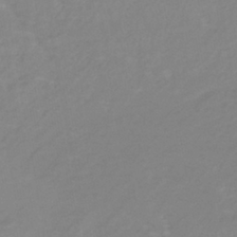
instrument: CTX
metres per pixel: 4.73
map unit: lHb
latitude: -40.8786
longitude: 64.8786
